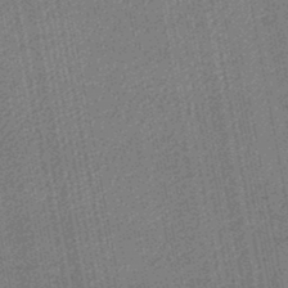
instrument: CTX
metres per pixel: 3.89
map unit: lHb
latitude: -46.2928
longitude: 68.6518
